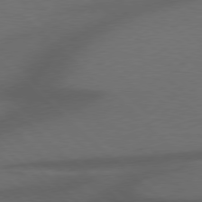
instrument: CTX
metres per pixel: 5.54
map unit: Hpe
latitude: 77.6127
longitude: -150.5545
